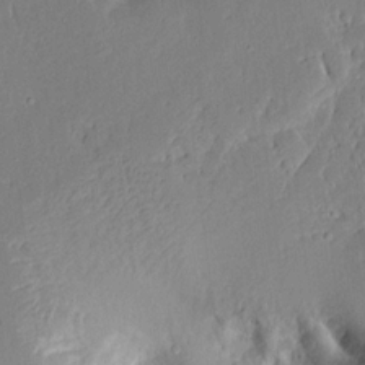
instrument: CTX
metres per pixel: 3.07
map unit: Ave
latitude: 15.3671
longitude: -140.2522
